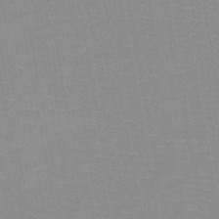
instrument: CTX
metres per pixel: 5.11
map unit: HNb
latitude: -48.0094
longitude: -46.2901
